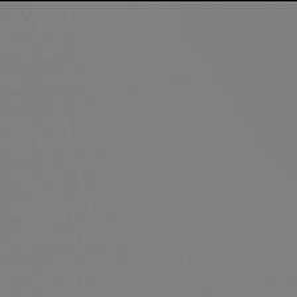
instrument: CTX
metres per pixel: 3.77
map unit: eHb
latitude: -50.0094
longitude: 68.7463
